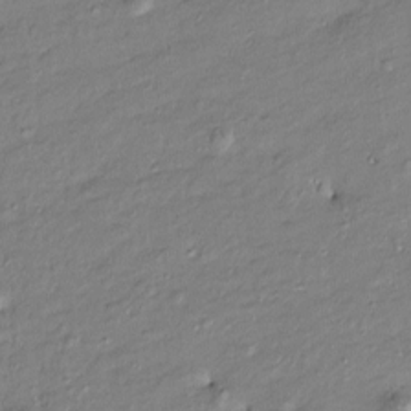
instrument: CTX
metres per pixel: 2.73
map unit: Htu
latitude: -8.0094
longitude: 177.1431
